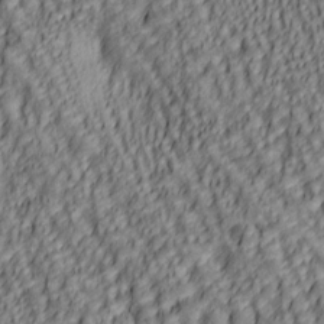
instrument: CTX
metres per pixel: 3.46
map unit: lAa
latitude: 5.7261
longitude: -116.6113
